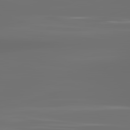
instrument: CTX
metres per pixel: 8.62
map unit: lApd
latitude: 83.5182
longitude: -129.1781
